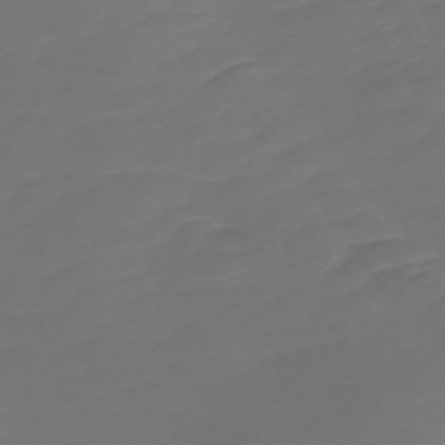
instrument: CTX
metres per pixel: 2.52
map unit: Nve
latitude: -58.4628
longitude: 56.3684
